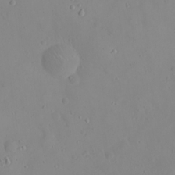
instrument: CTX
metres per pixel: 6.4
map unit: eHh
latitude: 21.8584
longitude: -63.5560
